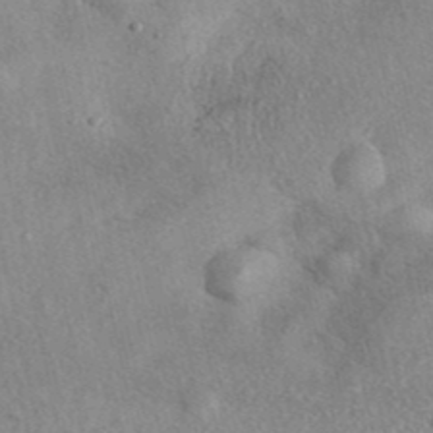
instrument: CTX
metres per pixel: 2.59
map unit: eAb
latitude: 40.3278
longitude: 109.5399
